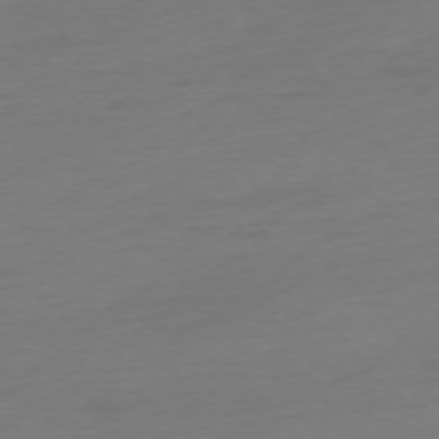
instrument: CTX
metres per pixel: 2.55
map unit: Ap
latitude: -75.8612
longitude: -71.0080
